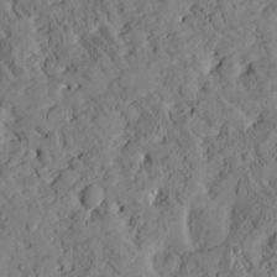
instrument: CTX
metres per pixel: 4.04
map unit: Htu
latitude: -3.0108
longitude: 174.5006
